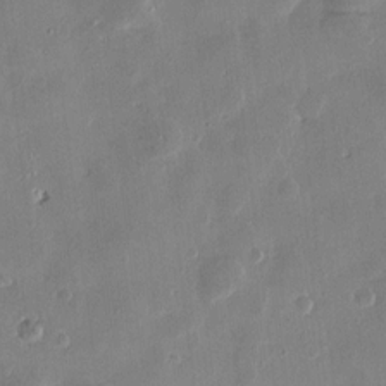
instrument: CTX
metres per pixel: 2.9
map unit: Htu
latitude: 1.1403
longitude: -177.8016
